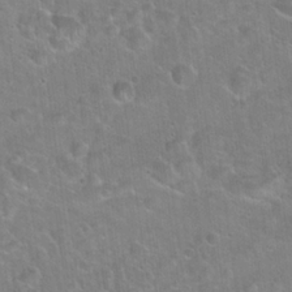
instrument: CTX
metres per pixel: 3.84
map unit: Hto
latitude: 22.1200
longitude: -51.4426
